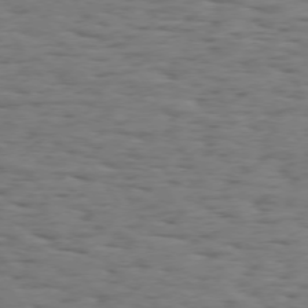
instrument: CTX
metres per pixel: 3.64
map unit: Hpe
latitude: 73.4994
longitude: -132.7057
